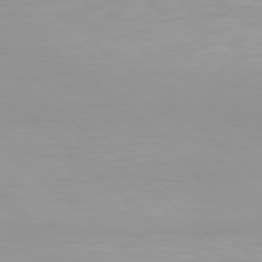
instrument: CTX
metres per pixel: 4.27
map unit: Hpe
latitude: 77.5938
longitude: -125.1403
